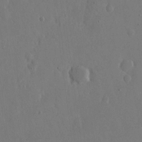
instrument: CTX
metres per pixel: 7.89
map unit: eHh
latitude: 15.1215
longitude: -69.8772
